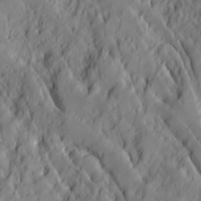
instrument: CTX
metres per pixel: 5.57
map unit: Ave
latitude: 14.0822
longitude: -132.1956
